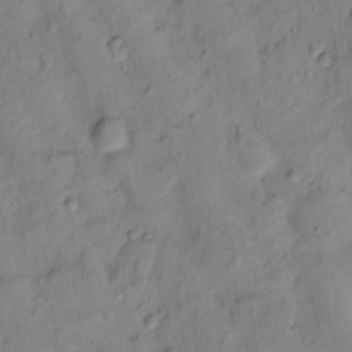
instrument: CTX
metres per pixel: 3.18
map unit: Nhu
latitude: 12.9514
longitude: -29.5938
